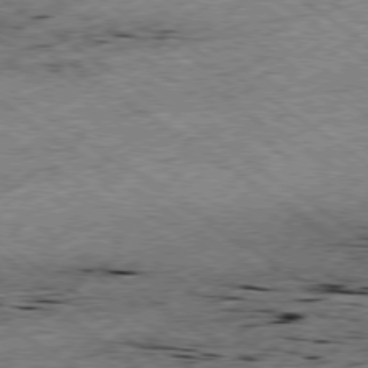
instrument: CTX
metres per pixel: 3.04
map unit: Ap
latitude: -79.2376
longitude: -51.8583
